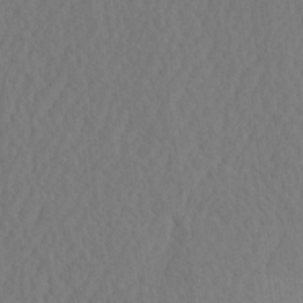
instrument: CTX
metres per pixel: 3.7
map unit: eHh
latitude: -2.8219
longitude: 16.5196
